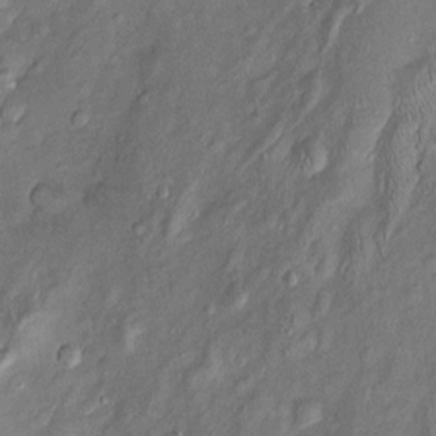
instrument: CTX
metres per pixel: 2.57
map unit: Htu
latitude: -5.8800
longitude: 157.9745
